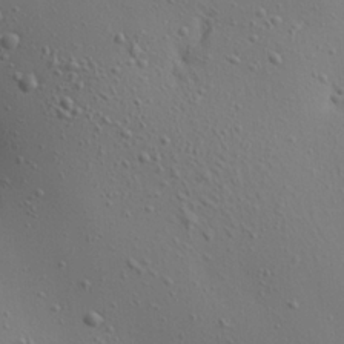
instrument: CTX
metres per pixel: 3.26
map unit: Aa
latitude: 21.5560
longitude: -142.4790
